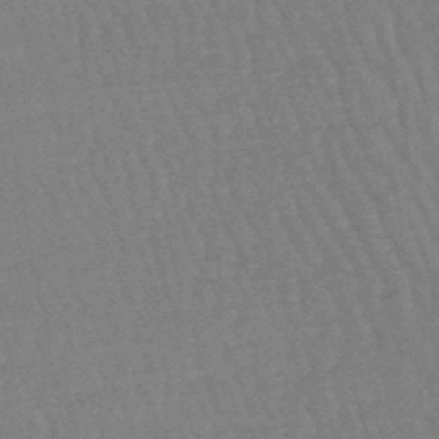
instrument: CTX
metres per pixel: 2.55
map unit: eHb
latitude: -45.8422
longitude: 80.3684
